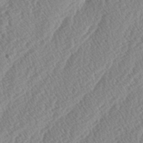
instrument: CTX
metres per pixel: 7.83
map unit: lAa
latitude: -3.0297
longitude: -129.1592
